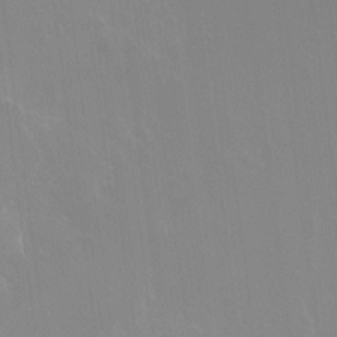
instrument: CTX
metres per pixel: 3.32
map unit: Ht
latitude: -14.1417
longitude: -42.3845
